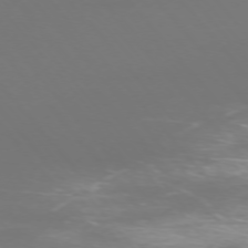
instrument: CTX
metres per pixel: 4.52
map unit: Ap
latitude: -75.5588
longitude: -76.9136
